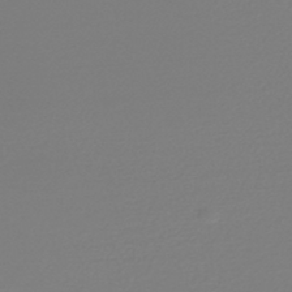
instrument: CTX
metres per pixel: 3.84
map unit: HNb
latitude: -44.8030
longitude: -42.3467
